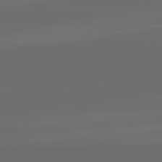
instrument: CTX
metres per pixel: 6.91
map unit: lApd
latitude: 82.3278
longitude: -164.4034
